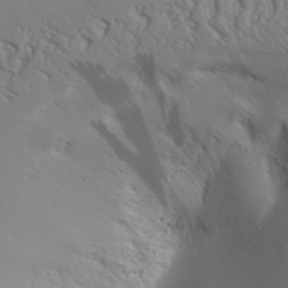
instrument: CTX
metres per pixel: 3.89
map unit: Aa
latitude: 31.2537
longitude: -143.0270
